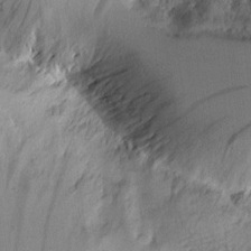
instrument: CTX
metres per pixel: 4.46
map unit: Aa
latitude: 11.0836
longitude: -126.8380
